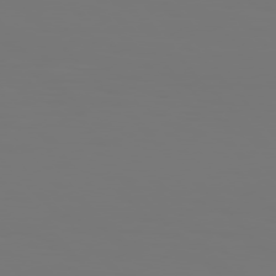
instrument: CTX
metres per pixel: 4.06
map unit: Hpe
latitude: 76.8380
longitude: -136.1578
